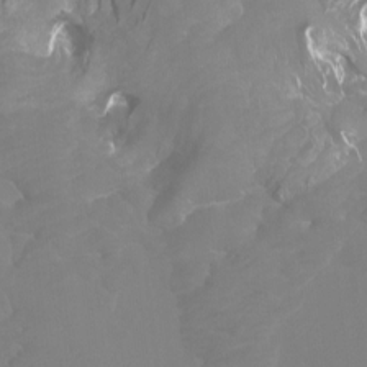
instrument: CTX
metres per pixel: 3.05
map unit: Htu
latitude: -7.3131
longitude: -48.0822
